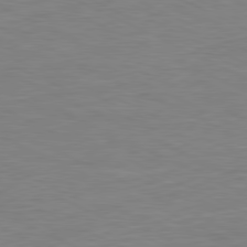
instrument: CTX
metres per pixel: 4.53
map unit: Ap
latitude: -81.3888
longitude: -75.8394
